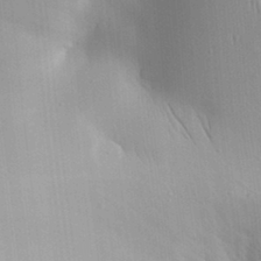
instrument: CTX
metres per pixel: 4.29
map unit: Aa
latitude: 31.5183
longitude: -140.5356
